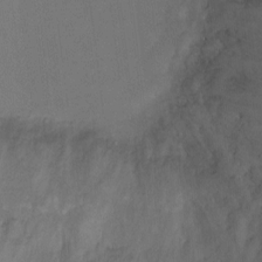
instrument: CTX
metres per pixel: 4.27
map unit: Ht
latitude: -1.9179
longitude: -20.2334
